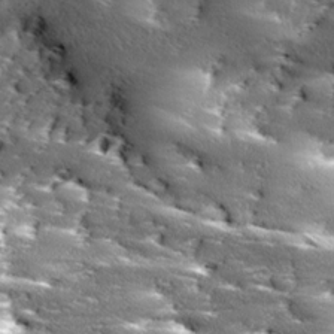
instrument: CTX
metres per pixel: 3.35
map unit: Ave
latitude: 18.2144
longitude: -136.7813
